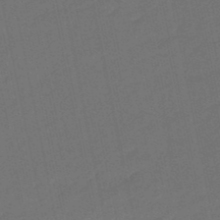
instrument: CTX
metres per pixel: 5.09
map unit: eHb
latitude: -47.8233
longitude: 87.6155
